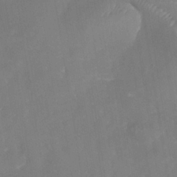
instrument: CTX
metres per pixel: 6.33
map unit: Nhe
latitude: -38.4440
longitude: -118.0822
